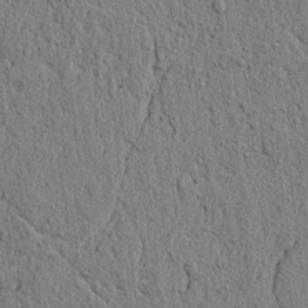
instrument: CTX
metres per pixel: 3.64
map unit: lAvf
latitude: 6.7813
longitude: 167.0297
